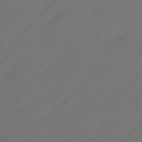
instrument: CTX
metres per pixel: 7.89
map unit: Nhu
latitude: -14.0850
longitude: -59.0836
